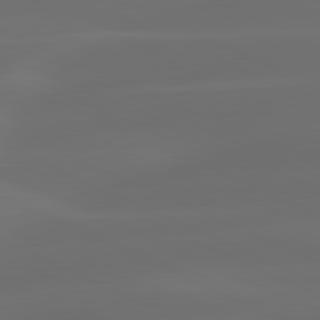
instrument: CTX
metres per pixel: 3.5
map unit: lApd
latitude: 80.9136
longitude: -82.4412
